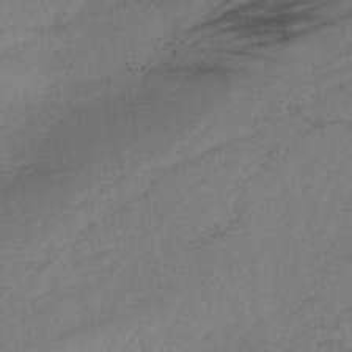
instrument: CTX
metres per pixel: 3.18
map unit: lHb
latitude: -38.2551
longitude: 72.4251
